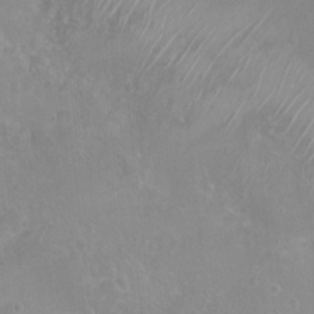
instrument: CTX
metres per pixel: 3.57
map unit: Nhu
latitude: 6.5357
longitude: -18.8191
